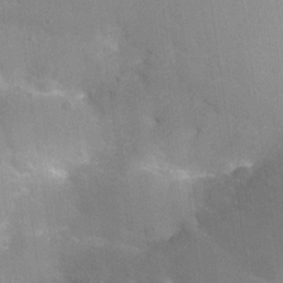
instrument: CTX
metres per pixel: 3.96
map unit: Nhu
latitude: 26.4412
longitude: -55.5371
